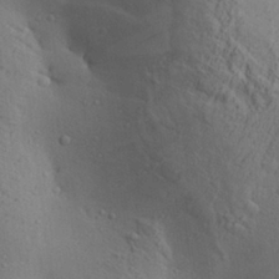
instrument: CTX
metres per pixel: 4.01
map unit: Aa
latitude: 28.5546
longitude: -132.1578
